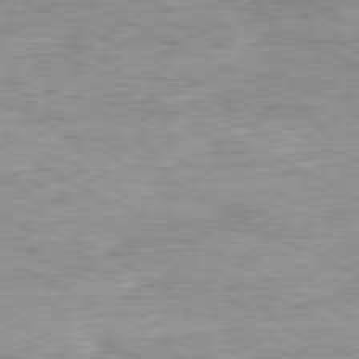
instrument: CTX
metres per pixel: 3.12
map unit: Ap
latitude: -80.2173
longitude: -75.5371
